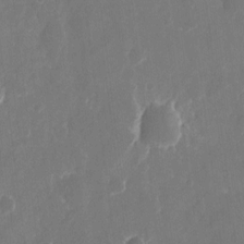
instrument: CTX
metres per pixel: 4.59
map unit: eHh
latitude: 10.4790
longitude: -71.5182
